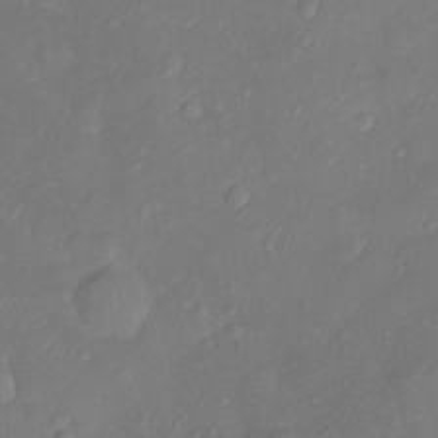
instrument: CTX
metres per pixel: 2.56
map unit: Ht
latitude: -10.6519
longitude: -23.4048
